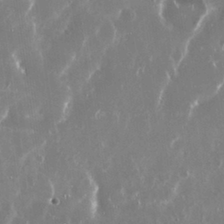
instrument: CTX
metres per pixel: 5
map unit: Nhu
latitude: 29.8583
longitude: -60.9324
